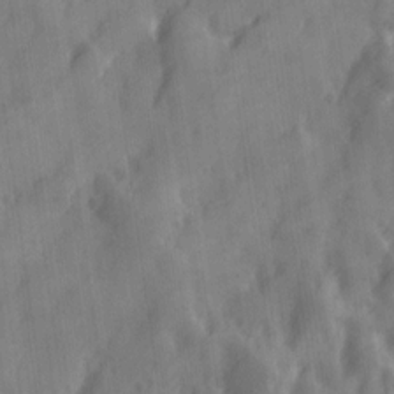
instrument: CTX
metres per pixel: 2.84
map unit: Ave
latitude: 19.1781
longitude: -131.8584
